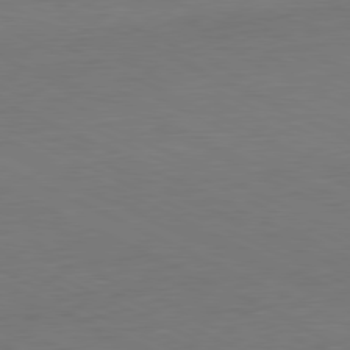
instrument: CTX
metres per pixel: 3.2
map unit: Ap
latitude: -81.4077
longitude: -69.9339
